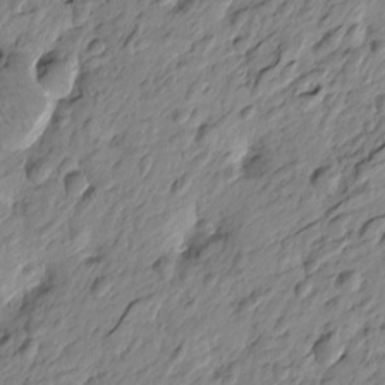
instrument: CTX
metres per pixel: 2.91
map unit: Htu
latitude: -4.0850
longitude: 178.9352
